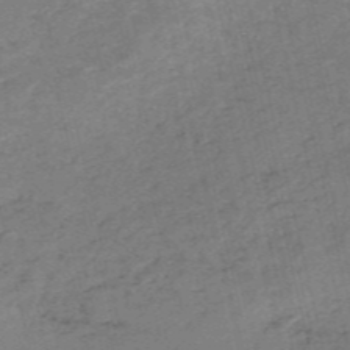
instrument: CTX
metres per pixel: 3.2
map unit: HNb
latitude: -54.8219
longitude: -43.0081
